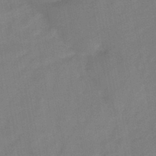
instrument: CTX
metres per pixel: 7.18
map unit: HNb
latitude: -44.8408
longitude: -38.5357
